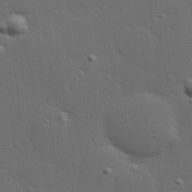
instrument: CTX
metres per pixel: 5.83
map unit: Hve
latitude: 27.8583
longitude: -91.7072
